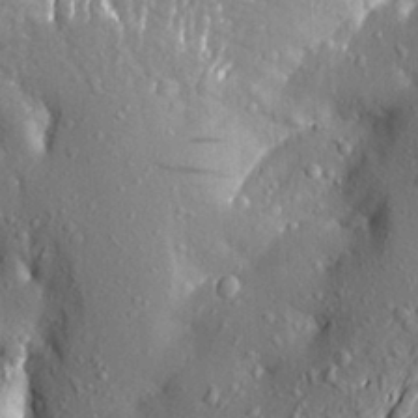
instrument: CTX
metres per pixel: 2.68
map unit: Aa
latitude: 20.7813
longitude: -150.0822
